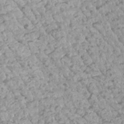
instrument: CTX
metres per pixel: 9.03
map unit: Htu
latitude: 3.4048
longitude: -21.5371
